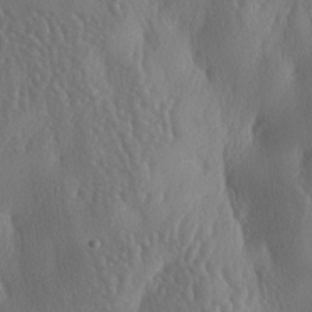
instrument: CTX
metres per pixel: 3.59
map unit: lAa
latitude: -7.4832
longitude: -128.8569
